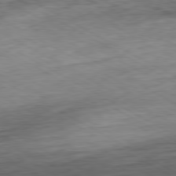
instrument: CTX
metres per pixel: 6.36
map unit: Hpe
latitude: -80.5763
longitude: 20.9919
